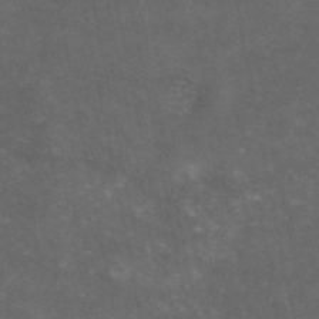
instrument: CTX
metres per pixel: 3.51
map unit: eAb
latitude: 46.9514
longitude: 124.2361
